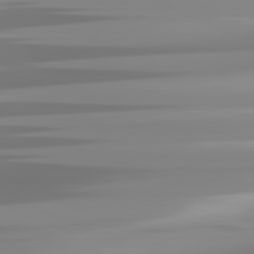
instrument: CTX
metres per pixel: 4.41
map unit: lApd
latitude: 81.9339
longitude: -138.8380
